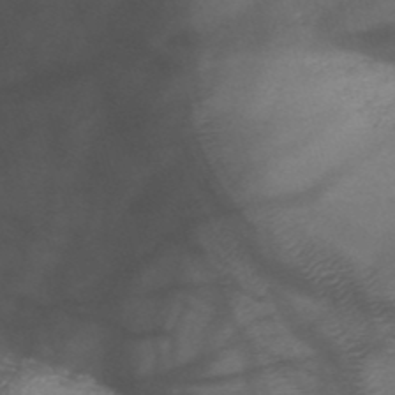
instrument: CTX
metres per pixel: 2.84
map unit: HNb
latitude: -50.0472
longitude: -46.3845
